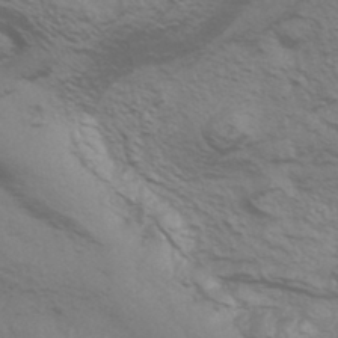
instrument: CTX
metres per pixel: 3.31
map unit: HNhu
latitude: -43.0864
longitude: 90.1606
